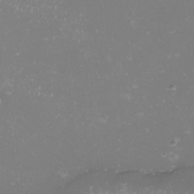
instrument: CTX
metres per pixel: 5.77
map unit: eHh
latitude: -11.9178
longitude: -62.0633
